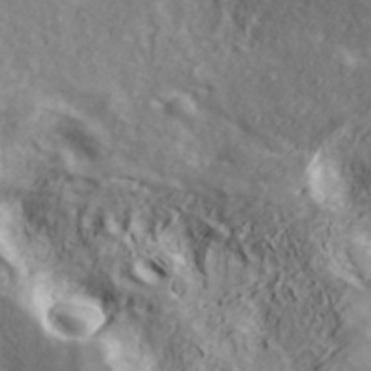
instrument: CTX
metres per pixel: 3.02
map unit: ANa
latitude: 40.9703
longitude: 14.7841
